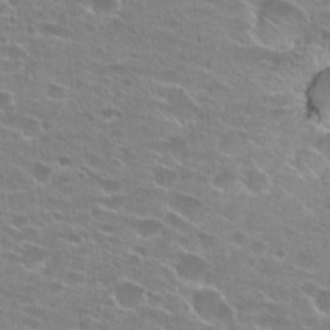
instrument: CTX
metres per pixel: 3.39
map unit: Hto
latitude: 24.1577
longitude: -42.9892
